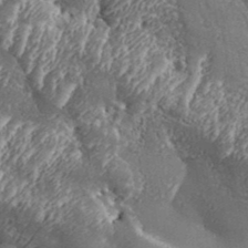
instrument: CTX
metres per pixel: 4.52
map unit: Aa
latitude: 33.4237
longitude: -134.8947
